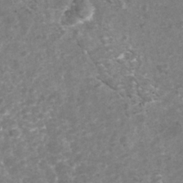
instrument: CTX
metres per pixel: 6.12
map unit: Nhu
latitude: -39.6155
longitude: -81.4237
